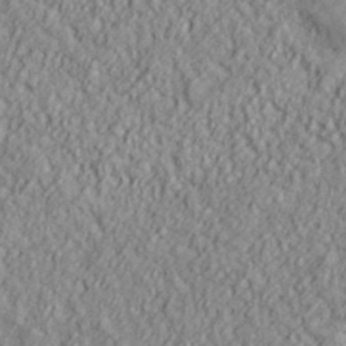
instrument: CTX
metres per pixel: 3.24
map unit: lHvf
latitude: 38.8569
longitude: -90.2145
